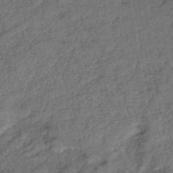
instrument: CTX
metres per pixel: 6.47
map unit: eHb
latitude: -39.5777
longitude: 77.8422
